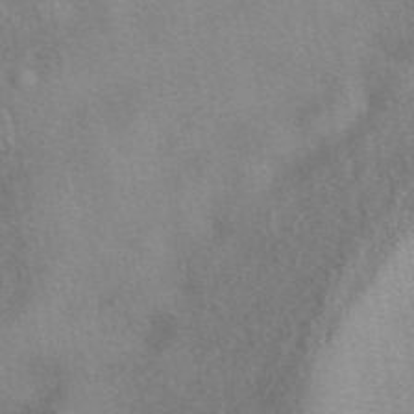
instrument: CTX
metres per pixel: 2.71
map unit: eAb
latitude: 41.3859
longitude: 103.2943
